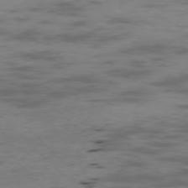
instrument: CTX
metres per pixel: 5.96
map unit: Ap
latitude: -76.3306
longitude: -64.7624
